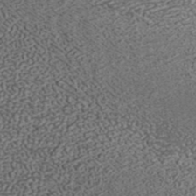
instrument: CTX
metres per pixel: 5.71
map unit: ANa
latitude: 37.5182
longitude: 17.9745
